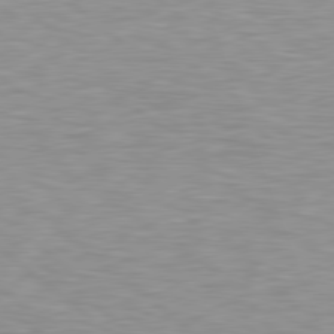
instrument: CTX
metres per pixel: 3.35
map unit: lApd
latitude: 79.2915
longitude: -88.7247
